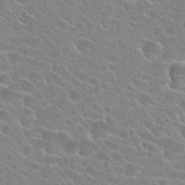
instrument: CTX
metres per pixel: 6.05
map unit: Hto
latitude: 24.4223
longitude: -45.0080
